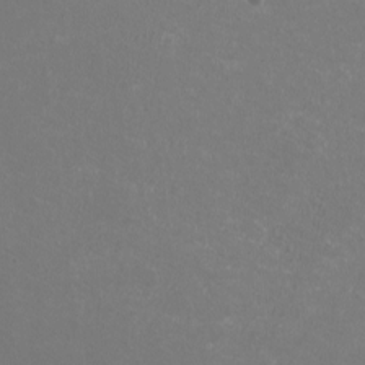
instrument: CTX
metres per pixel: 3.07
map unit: HNhu
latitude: 0.3656
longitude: -1.0080
